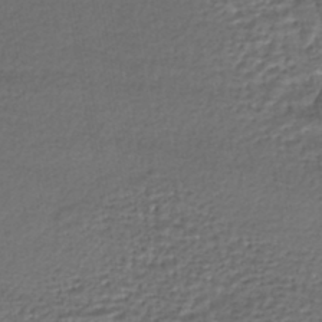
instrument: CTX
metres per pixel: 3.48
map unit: HNhu
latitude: -46.2172
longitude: 105.4832
